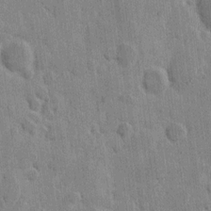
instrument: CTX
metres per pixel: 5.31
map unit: eHh
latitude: 9.1592
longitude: -65.9528
